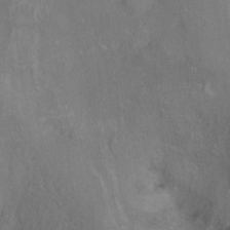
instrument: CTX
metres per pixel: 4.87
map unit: Ht
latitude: 0.6490
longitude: -36.8569
